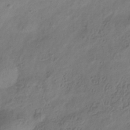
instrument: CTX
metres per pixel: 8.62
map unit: Hve
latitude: -35.2565
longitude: 88.1983
